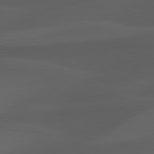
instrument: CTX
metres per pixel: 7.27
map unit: lApd
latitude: 81.3859
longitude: 122.8597
